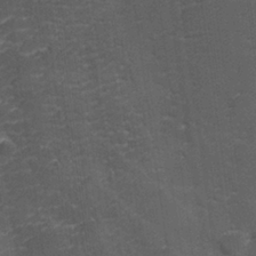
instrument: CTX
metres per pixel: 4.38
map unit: lHvf
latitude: 25.9528
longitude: 142.5951
